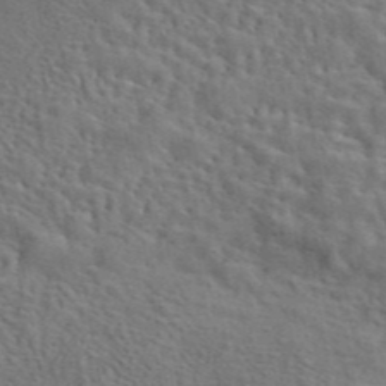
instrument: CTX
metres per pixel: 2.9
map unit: eAb
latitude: 43.4049
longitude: 111.8422
